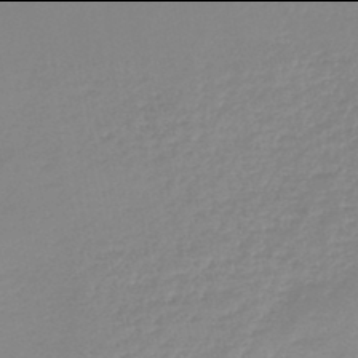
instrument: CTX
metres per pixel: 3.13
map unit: lHb
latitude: -46.0094
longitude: 65.0298
